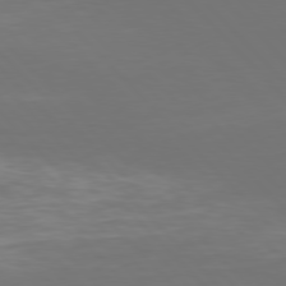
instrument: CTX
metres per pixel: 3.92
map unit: Hpe
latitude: 77.1592
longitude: -169.2159
